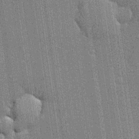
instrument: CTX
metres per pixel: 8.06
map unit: lHvf
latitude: 19.0458
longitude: 142.8596
